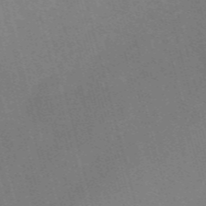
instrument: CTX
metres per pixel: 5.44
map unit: Nve
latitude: -58.0660
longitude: 62.5196
